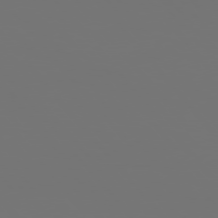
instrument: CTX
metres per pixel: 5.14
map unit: Hpe
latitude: 76.0255
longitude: -135.4426
